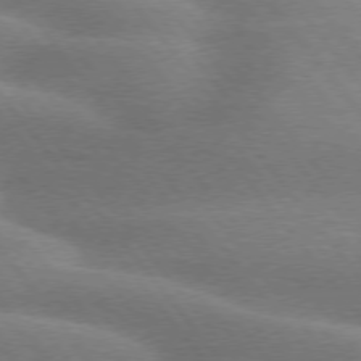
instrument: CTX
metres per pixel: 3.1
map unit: lApd
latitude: 74.9514
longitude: -58.7813
